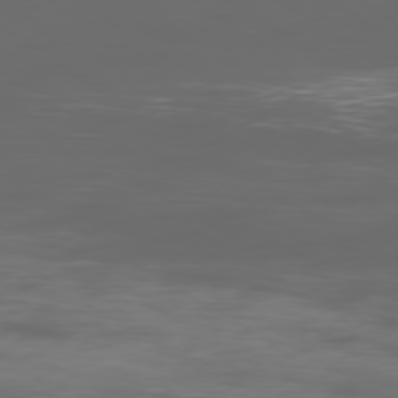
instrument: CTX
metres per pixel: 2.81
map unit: Ap
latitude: -79.2376
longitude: -75.2159
